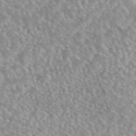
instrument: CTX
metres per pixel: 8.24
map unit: eAb
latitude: 44.6112
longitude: 109.3132
